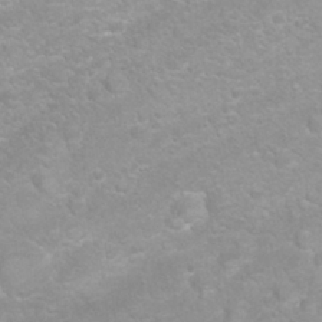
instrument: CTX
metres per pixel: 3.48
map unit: Nhu
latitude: 26.7246
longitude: -62.6491
